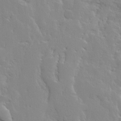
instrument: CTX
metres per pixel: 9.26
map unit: Ave
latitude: 13.1592
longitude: -135.4048
